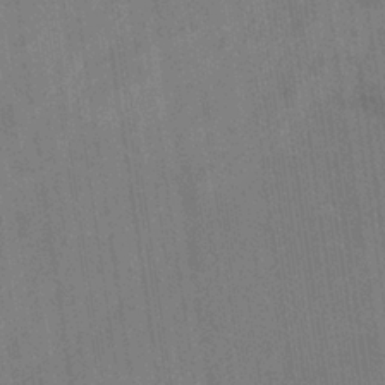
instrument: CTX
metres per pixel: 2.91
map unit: eHb
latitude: -34.7463
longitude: 73.7100
